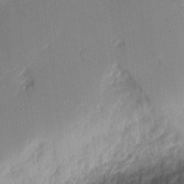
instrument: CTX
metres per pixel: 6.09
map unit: eHh
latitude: 4.6868
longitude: -72.4412
